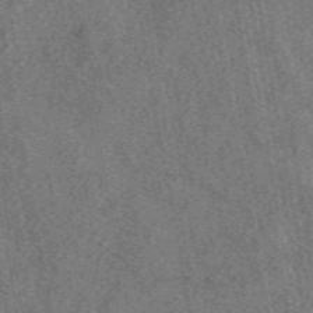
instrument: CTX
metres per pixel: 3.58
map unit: eAb
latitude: 48.4034
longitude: 112.0472
